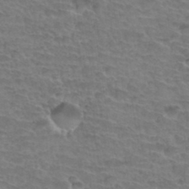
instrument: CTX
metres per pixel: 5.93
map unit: Hto
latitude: 34.6112
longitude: -44.1766
